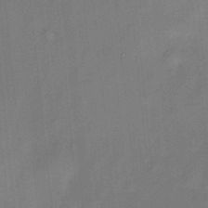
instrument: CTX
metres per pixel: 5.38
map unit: HNhu
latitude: 13.3293
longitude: 10.5952
